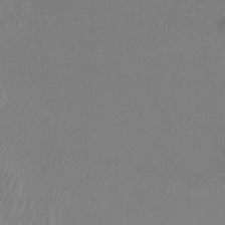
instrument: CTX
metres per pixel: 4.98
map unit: Htu
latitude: -5.8233
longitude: -73.3293
